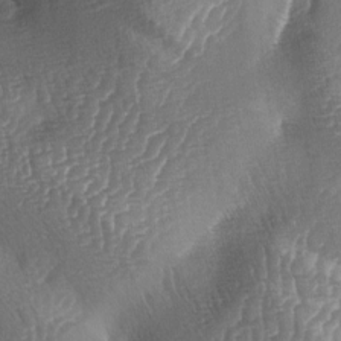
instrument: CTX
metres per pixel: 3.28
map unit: lAa
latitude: -4.9163
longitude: -128.6112
